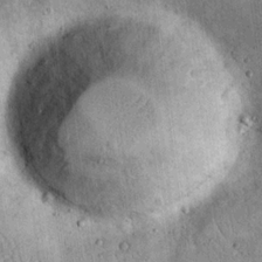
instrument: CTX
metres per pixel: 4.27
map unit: eHh
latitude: 20.8380
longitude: -63.4616
